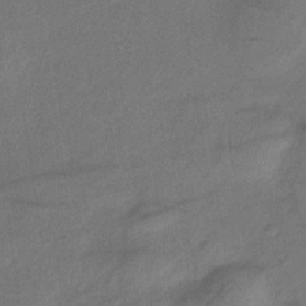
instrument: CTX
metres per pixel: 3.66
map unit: lHb
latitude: -34.5385
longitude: 65.0109
